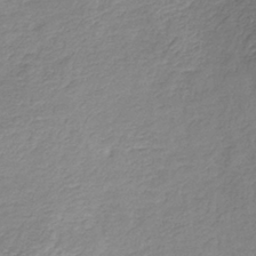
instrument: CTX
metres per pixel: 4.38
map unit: HNb
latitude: -36.2550
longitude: 50.8219
